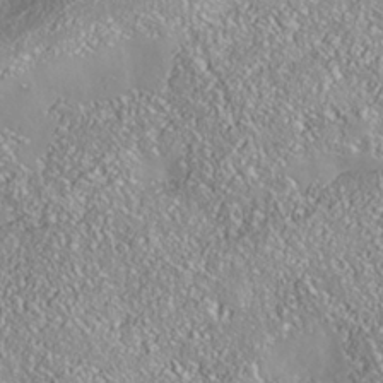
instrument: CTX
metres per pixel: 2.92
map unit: Nhe
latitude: -38.0094
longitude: 138.1228
